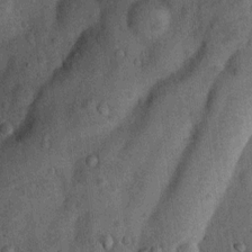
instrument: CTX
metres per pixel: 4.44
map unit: Nhu
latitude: 6.2334
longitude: -23.8583
